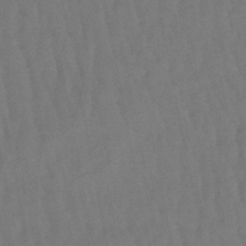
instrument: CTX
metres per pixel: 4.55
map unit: eHb
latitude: -47.2565
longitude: 81.1053
